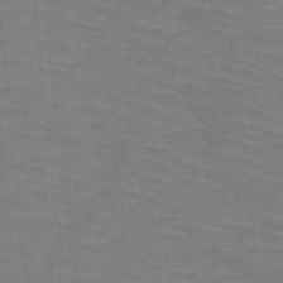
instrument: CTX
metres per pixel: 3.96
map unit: HNb
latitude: -47.5966
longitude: -45.8961
